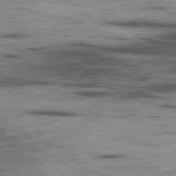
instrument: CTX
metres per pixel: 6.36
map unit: Ap
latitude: -80.2551
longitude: -91.5938
